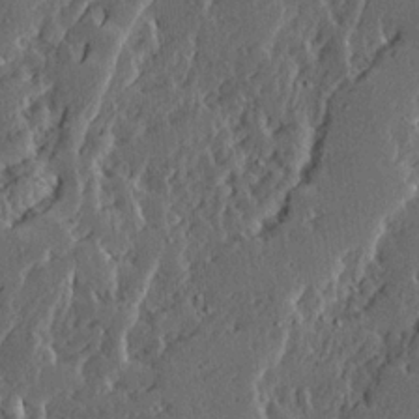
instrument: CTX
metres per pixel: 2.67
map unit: Ave
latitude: 14.5168
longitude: -137.2915
